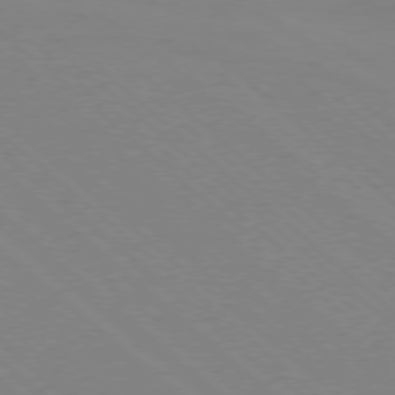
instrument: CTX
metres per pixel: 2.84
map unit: Ap
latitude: -78.2739
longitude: -65.8016
